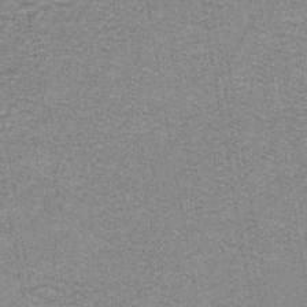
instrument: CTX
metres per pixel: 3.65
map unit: lHb
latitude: -43.2187
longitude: 55.9745
